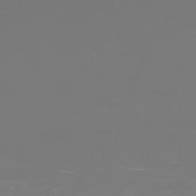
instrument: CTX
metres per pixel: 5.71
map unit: Ap
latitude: -74.7275
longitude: -75.4804
